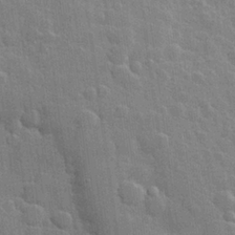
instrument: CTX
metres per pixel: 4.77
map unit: Hve
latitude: 25.0080
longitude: 149.6911
